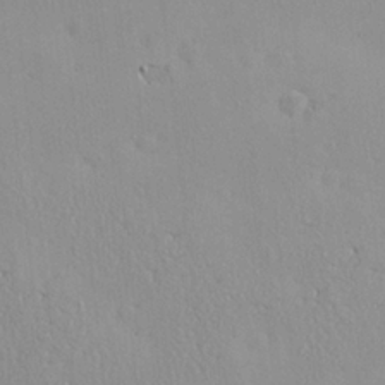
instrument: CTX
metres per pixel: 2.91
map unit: Nve
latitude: -9.1431
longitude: 174.0849
